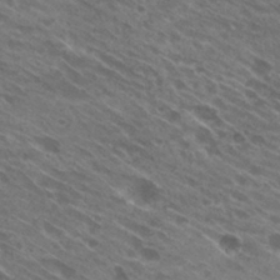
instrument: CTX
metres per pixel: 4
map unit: Hto
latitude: 29.2348
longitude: -44.0444
